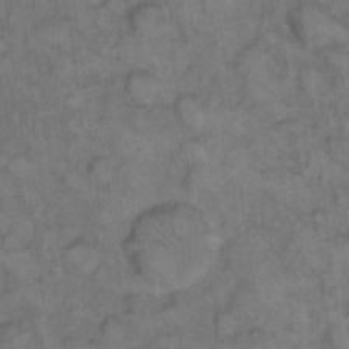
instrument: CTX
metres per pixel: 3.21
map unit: eHh
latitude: 12.4979
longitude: -63.9339
